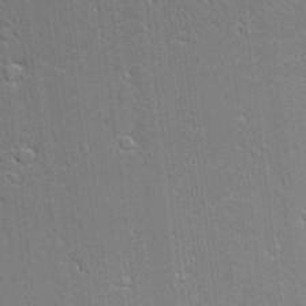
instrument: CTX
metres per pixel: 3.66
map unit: Aa
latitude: 18.7813
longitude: -125.2348
